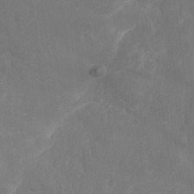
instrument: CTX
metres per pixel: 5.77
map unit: Nhe
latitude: -36.5573
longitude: 138.8219
